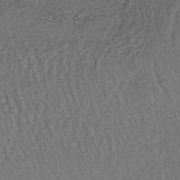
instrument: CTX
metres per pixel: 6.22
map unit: lHb
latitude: -39.7856
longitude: 62.6329
